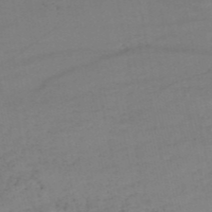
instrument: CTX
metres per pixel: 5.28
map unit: HNb
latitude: -53.0486
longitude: -51.8772
